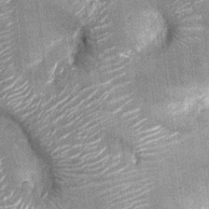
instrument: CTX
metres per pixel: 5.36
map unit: Nhu
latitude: -12.5007
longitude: -22.5924
